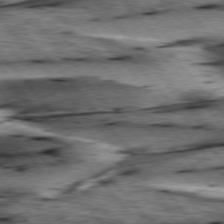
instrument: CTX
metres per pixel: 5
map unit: lApd
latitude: 76.3089
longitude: -71.2915
